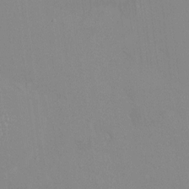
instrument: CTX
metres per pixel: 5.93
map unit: HNhu
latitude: 7.1970
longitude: 2.1227
